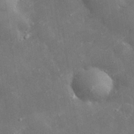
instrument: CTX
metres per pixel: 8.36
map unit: lHvf
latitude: 33.5371
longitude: -92.4223
